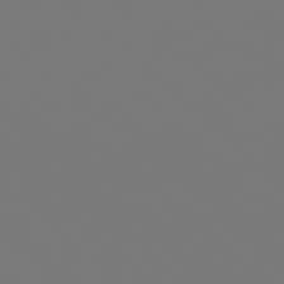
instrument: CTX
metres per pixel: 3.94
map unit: Hpe
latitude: 78.3845
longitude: -163.1592
